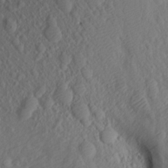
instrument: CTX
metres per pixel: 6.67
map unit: Aa
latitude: 15.4616
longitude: -145.9150
